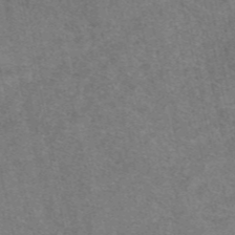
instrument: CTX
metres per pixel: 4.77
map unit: eAb
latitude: 47.6127
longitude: 104.6707
